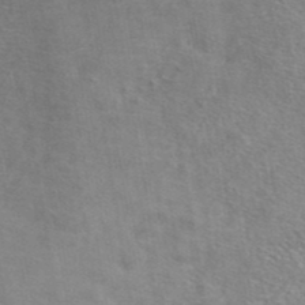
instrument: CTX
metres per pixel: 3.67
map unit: ANa
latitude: 41.3103
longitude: 18.5007
